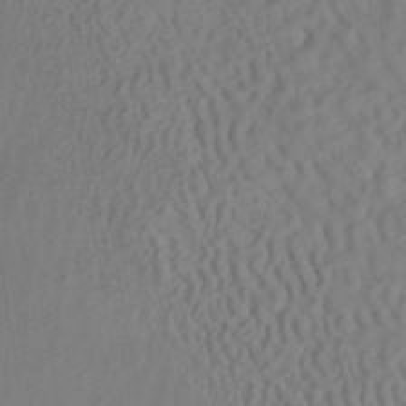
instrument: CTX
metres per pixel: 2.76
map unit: HNhu
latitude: -41.9367
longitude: 101.8800
